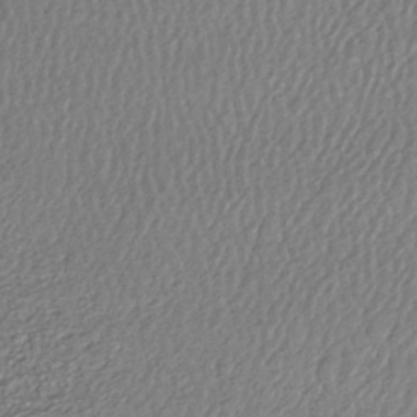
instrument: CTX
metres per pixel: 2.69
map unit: lHb
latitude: -41.3132
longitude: 69.8989
